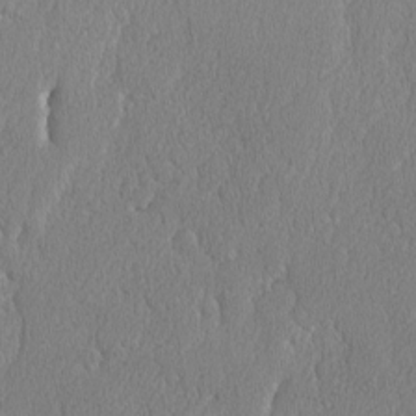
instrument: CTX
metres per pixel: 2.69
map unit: lAvf
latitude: -8.1417
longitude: -112.3845
